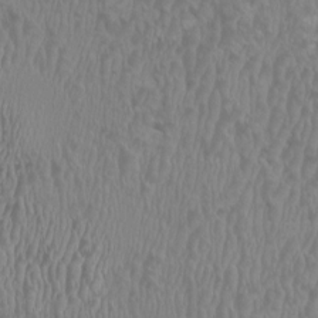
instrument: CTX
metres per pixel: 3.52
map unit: HNhu
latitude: 1.9528
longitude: -1.8772
